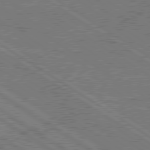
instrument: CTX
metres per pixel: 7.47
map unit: lApd
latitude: 79.6127
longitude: 169.5210
